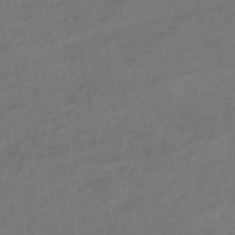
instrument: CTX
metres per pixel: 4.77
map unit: eHb
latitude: -36.3495
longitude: 79.2565
